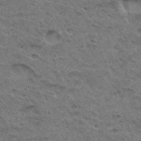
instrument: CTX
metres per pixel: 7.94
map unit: Hto
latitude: 32.5735
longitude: -48.0822
